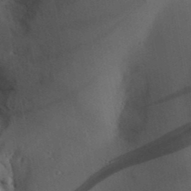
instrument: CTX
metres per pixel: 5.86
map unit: Aa
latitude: 30.5357
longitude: -142.4412
